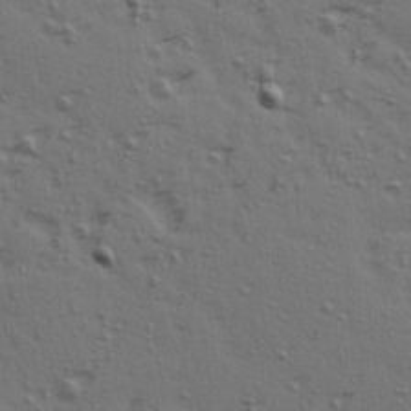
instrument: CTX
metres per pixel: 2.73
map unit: Ave
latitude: 14.6491
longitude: -105.8584
